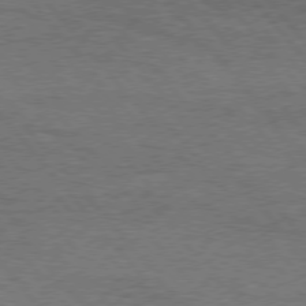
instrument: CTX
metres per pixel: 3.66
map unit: Hpe
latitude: 75.6883
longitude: -151.8583
